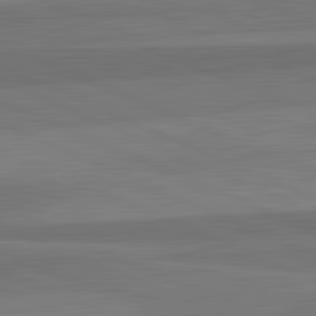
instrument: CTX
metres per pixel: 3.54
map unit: lApd
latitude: 82.8191
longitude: 158.0094
